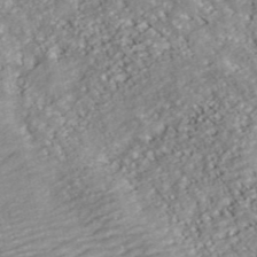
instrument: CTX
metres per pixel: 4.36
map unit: ANa
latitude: 40.9702
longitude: 54.7652
